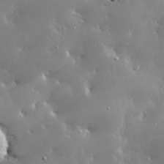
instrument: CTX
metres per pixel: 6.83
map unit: lHvf
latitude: 32.8758
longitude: -93.1781
